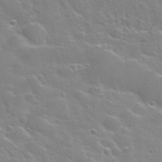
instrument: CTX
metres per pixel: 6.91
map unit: Nhu
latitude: 28.3656
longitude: -53.5182
